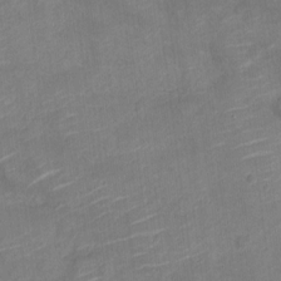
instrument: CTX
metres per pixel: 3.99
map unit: Nve
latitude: -18.7463
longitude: 107.4644
